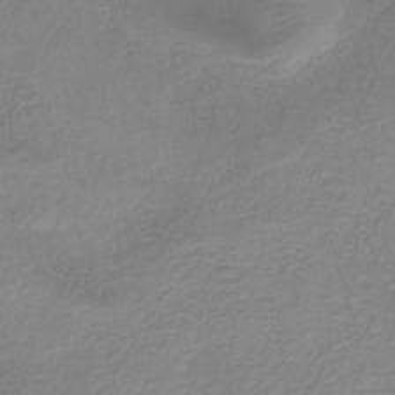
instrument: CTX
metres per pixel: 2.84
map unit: HNb
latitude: -33.9745
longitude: 53.7477
